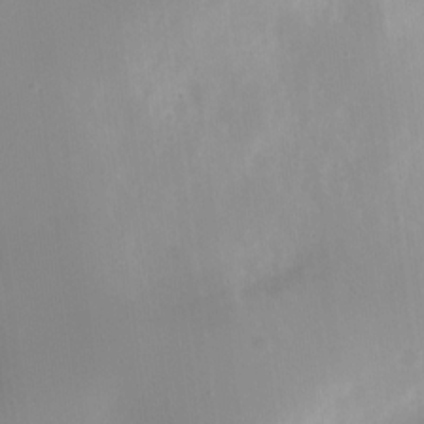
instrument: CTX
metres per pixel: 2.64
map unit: Nve
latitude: -22.8030
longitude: 106.8408
